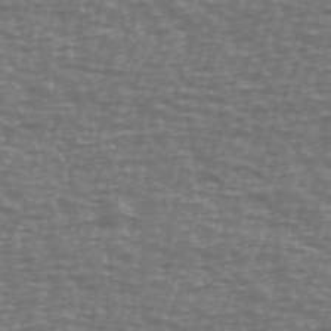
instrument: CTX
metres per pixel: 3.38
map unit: Ave
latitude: 38.8002
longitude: -113.4804
